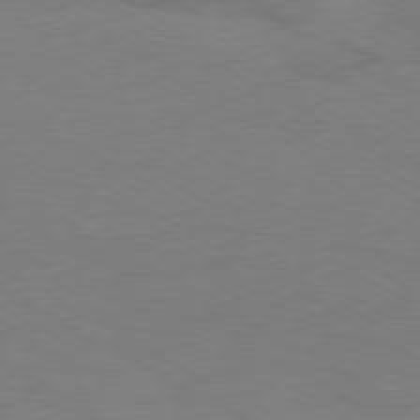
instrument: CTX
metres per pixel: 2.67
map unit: Ap
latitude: -76.8786
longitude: -76.3656
